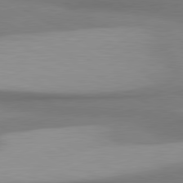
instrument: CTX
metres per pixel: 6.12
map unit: lApd
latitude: 80.9136
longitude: 175.2753
